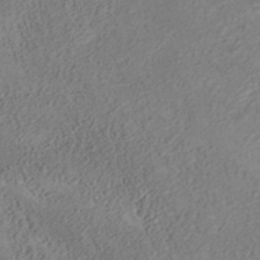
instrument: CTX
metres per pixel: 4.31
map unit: ANa
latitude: 35.4615
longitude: 14.0094
